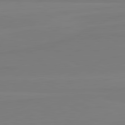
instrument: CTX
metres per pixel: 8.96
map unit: lApd
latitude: 82.0444
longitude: 165.5210
